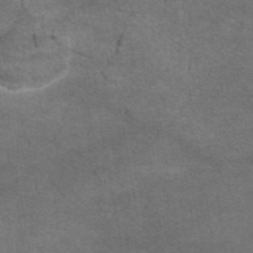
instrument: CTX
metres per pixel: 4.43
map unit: eAb
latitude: 44.0822
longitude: 103.6911
